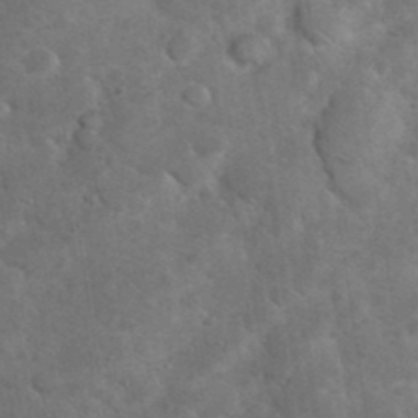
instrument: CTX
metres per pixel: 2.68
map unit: eHh
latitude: 37.3860
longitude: -66.9135
